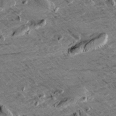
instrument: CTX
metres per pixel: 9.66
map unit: Aa
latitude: 9.9150
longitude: -140.1955
